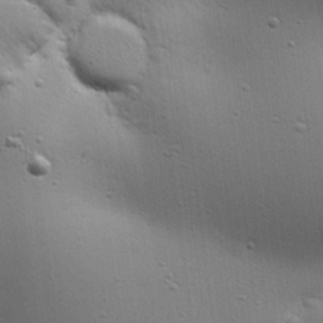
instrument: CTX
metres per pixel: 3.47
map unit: Aa
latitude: 18.2711
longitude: -141.6504
